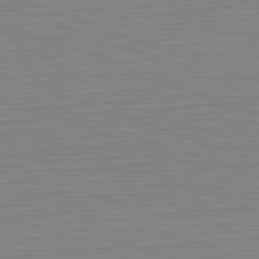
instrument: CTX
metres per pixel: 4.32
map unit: Hpe
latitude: -82.1795
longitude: 9.7100
